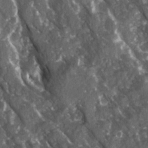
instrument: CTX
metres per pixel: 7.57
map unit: Ave
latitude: 15.4805
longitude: -131.8395
